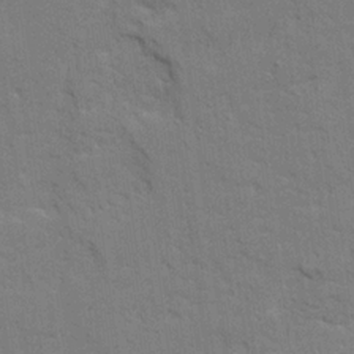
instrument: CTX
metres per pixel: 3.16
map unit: Ave
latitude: 22.5546
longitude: -130.1389
